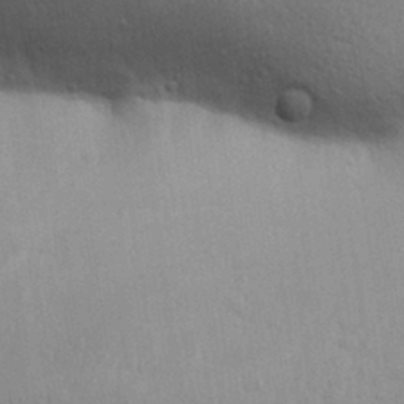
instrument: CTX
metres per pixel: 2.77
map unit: Aa
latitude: 30.8569
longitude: -145.5560
